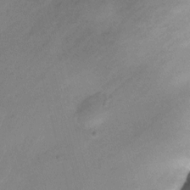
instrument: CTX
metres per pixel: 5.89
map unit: Nhu
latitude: -12.3873
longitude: -68.0633
